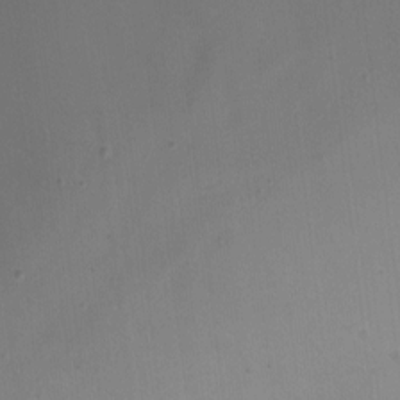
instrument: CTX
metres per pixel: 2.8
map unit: Nhu
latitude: -11.1998
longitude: -33.5560
